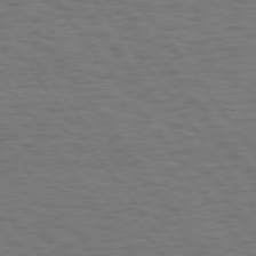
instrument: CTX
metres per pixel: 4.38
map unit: Hpe
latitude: 75.5749
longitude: -136.4034
